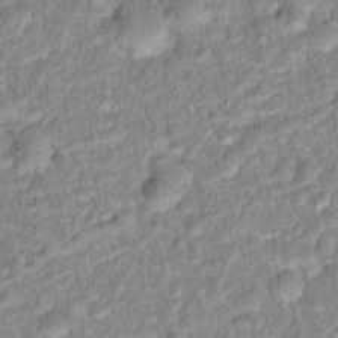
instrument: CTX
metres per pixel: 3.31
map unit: Hto
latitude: 16.5924
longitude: -37.0837
